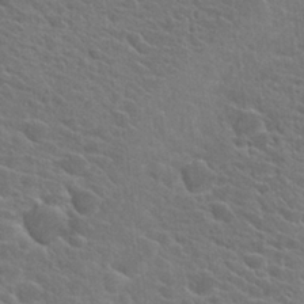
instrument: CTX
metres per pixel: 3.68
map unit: Hto
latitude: 24.5545
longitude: -40.7813
